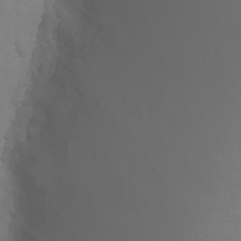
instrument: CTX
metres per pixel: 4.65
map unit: Ht
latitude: -2.8785
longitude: -62.1956
